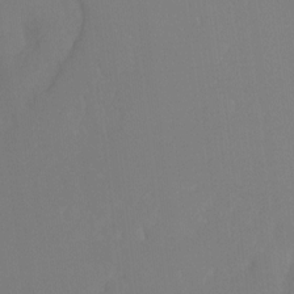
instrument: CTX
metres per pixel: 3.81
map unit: Hto
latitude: -8.5007
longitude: -48.6868
